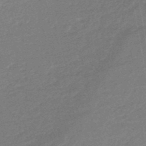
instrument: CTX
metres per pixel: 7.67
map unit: HNhu
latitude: -47.4265
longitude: 89.7477
